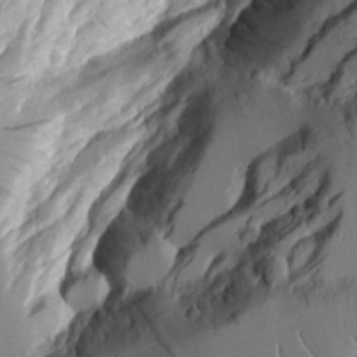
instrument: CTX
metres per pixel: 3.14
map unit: Aa
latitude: 12.4601
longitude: -126.8380
